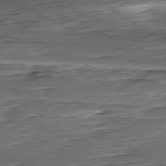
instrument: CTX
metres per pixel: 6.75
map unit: Hpe
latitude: -80.5763
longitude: 21.7288
